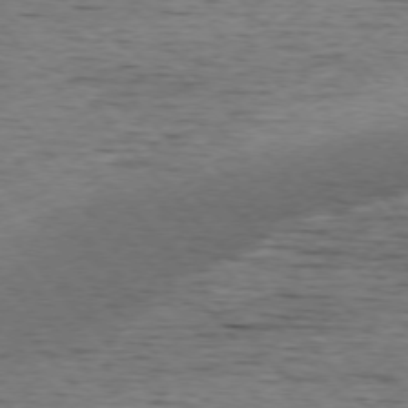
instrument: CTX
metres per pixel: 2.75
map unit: Ap
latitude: -76.1984
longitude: -95.2915
